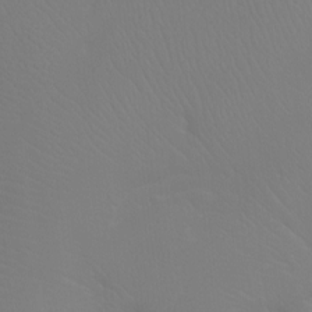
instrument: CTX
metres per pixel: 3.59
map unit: Ht
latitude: -7.2187
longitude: -31.5183
